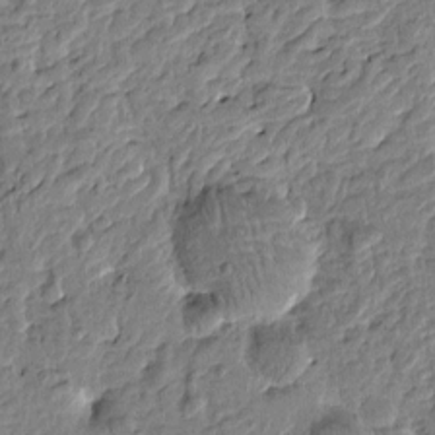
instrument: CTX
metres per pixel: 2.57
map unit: Htu
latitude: -1.3132
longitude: -178.8380
